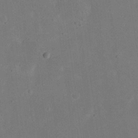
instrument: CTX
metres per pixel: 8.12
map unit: eHh
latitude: 18.2711
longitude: -71.0080
